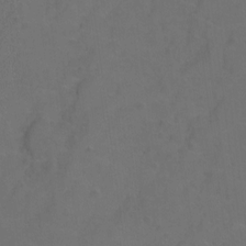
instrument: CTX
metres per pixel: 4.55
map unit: Hto
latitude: 3.4993
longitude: -32.8002
